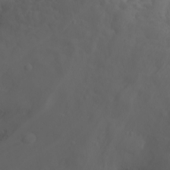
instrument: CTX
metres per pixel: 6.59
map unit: Nhu
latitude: -4.7085
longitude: -86.5734
